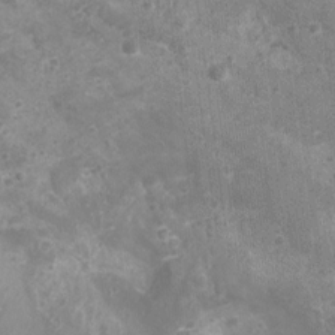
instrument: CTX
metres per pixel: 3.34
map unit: Nhu
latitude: 6.7813
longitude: -20.5168
